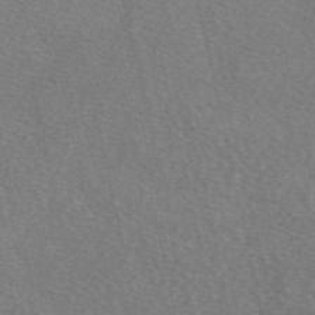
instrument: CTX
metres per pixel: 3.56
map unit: eAb
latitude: 49.3104
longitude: 112.4818
